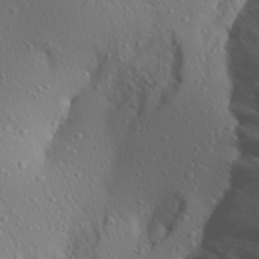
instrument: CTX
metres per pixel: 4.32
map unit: Aa
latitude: 27.8206
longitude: -146.2334
